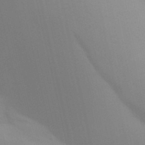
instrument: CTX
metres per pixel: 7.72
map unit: Aa
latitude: 32.2900
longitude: -145.1592
